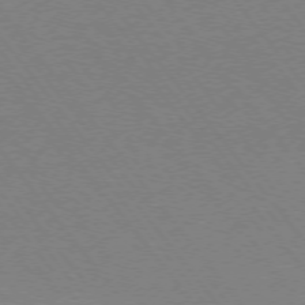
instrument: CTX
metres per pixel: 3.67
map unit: Ap
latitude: -76.0850
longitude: -95.9339
